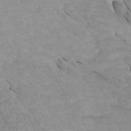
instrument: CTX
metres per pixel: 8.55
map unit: Htu
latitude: -5.9178
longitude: -75.9717
